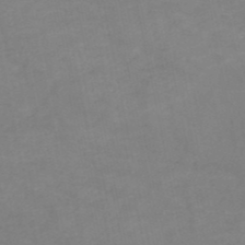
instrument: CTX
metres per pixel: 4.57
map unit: HNb
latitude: -50.6140
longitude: -40.2522
